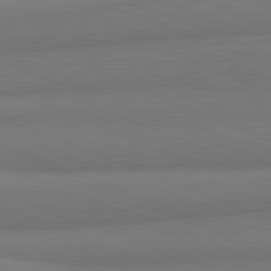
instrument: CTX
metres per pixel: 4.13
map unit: lApd
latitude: 82.1955
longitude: 160.2362
